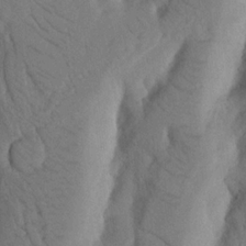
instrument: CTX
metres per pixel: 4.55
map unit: Nhu
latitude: 19.4426
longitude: -75.9906
